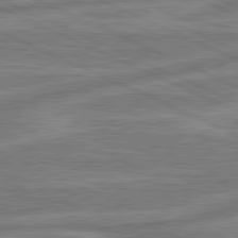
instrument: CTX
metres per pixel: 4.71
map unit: lApd
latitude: 81.1214
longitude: -175.7639
